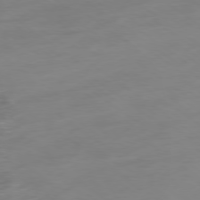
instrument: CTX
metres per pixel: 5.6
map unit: Ap
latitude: -79.0675
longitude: -67.7071
